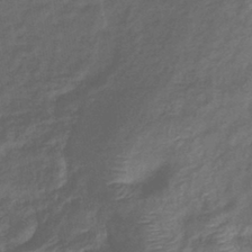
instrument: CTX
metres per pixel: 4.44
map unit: eHb
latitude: -39.7100
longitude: 78.7841
